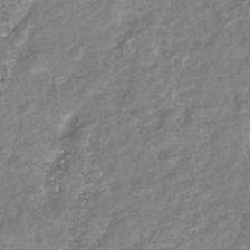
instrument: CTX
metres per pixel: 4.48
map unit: Nhu
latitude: -39.1053
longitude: -80.8758
